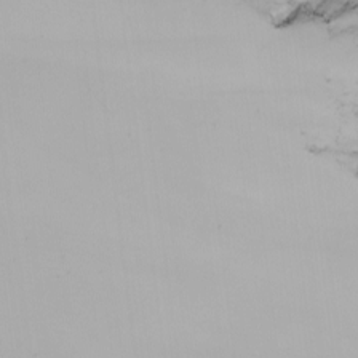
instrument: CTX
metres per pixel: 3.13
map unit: Nhu
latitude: -5.0864
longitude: -95.5371
